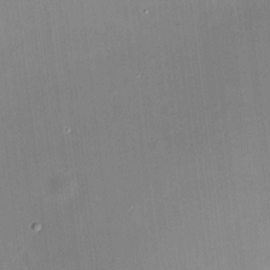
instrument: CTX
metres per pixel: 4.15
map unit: HNhu
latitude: 8.6302
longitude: 9.5021
